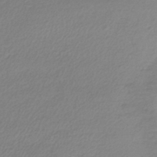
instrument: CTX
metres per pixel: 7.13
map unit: lHb
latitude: -40.5007
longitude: 69.9178
